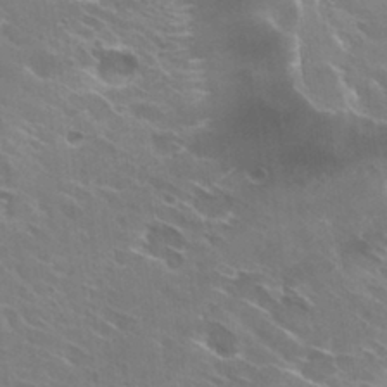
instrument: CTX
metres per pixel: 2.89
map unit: Hto
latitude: 29.5182
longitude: -43.8394
